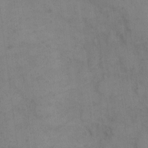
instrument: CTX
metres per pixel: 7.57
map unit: eHh
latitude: 10.2145
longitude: -63.3104
